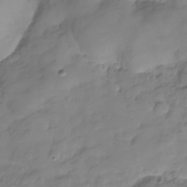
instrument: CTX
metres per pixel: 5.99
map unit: Hve
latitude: -29.5966
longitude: 90.8597
